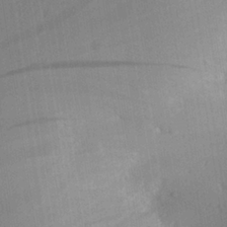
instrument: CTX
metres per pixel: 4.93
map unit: Aa
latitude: 27.2348
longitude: -136.6113
